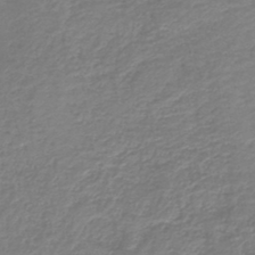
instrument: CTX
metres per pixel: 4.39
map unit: HNb
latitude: -41.4832
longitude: 50.0472
